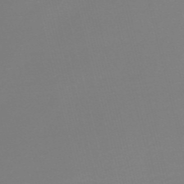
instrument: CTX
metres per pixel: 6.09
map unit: Nve
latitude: -56.6329
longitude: 62.4062
